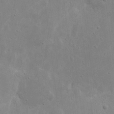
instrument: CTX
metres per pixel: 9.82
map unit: eHh
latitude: 8.4979
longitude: -72.4790
